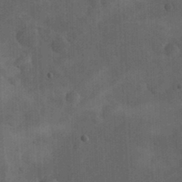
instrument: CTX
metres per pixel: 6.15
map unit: eHh
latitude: 25.8583
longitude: -65.4426
